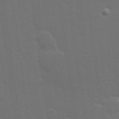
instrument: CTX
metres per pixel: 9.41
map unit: Hve
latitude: 27.8772
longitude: -92.8569
